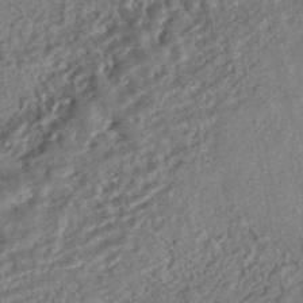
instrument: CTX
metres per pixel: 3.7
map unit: HNhu
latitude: -43.9556
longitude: 100.1038
